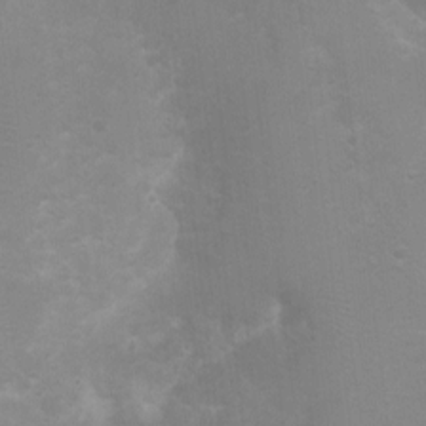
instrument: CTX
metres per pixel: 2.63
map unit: Nhu
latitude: 3.4804
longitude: -25.8583
